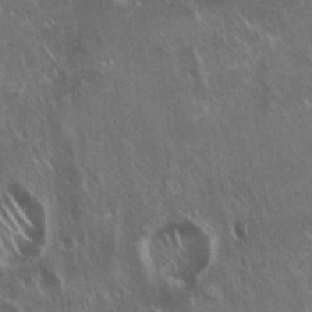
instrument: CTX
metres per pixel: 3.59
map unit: Hto
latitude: 18.2900
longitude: -57.2914
